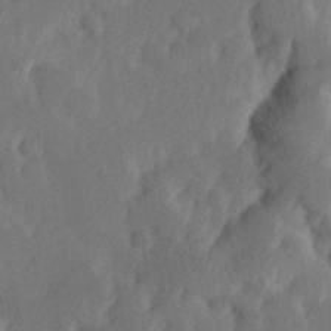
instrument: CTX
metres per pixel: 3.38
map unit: Hve
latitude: 25.4048
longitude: 145.0487
